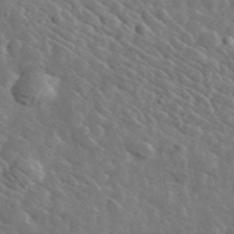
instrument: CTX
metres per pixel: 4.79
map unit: lHvf
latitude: 36.9325
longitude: -89.6505
